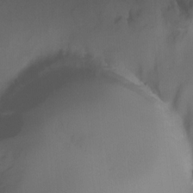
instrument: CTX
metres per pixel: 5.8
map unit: Nhu
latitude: -15.5588
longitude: -56.3278
